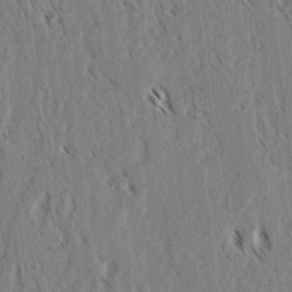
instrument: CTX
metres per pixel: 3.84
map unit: lAvf
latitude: 2.4034
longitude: -106.1767
